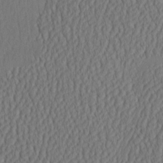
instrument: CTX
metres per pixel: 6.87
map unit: HNhu
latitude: -3.2375
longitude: 13.2187
